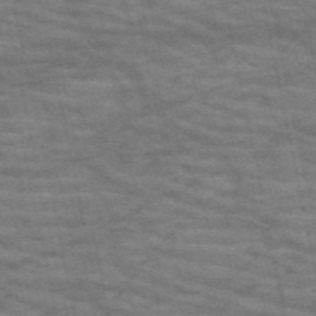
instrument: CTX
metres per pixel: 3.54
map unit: HNb
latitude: -53.1053
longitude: -44.0444
